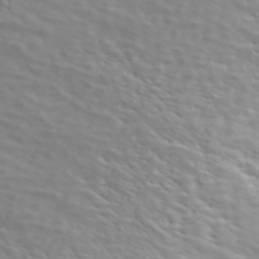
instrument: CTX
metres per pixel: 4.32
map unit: ANa
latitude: 45.4426
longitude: -83.3481
